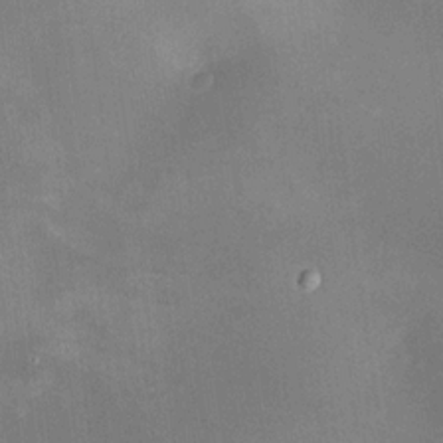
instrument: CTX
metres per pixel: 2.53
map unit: HNhu
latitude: 8.0822
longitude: 9.8233
